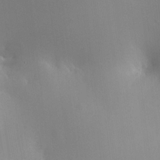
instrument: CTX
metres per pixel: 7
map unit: HNhu
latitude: 10.2145
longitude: 22.6708
